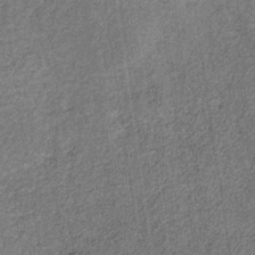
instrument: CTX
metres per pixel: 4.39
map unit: HNb
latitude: -32.0661
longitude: 58.0660
